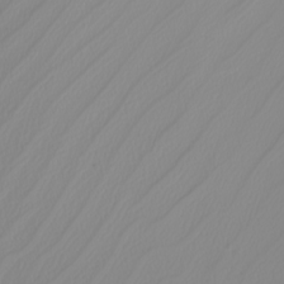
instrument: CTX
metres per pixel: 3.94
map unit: Nhu
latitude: -5.2754
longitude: -93.9150
